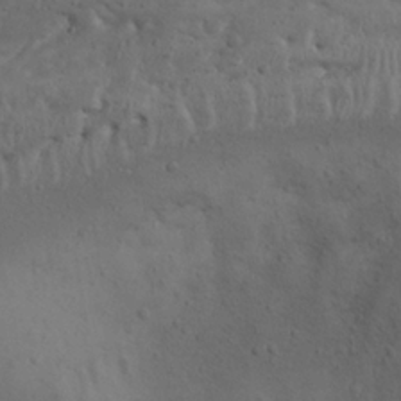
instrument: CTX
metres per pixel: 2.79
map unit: Nhu
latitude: 22.0633
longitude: -72.2901
